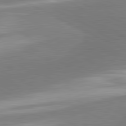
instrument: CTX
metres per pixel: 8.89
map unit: lApd
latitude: 81.1025
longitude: 167.7478
